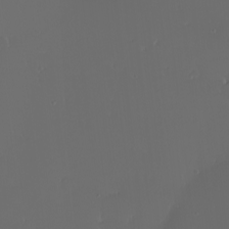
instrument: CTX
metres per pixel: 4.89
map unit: eHh
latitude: -2.7274
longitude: 20.0661
